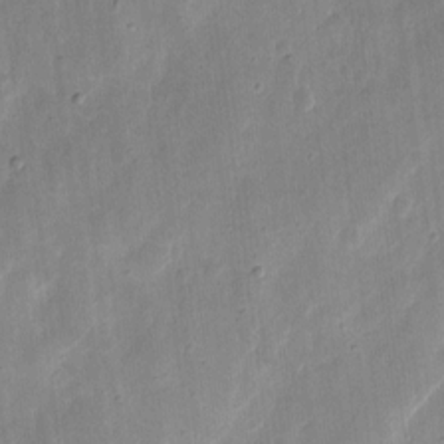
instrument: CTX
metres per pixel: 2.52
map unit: eHh
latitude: 8.2712
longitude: -72.1578
